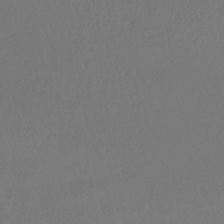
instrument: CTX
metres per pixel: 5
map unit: HNhu
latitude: -41.8044
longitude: 97.4266
